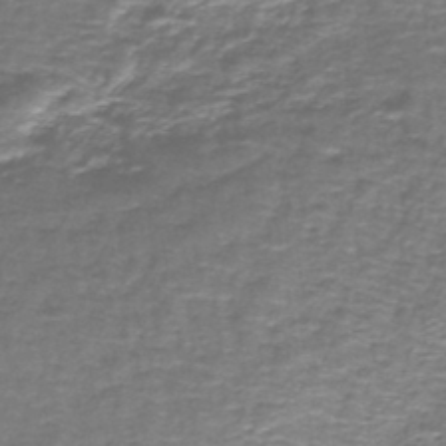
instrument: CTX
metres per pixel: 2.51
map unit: lHb
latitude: -42.9163
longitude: 55.6344
